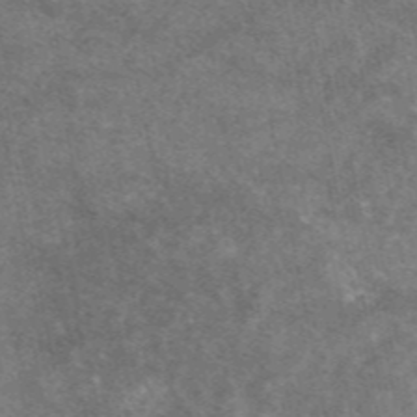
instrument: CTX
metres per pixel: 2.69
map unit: eAb
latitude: 47.3104
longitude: 125.0675
